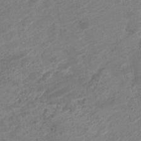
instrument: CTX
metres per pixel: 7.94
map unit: Nve
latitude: -18.8408
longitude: 107.1054
